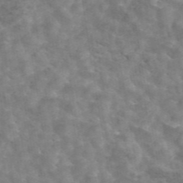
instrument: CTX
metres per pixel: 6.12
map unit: ANa
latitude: 46.4034
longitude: 24.7085
